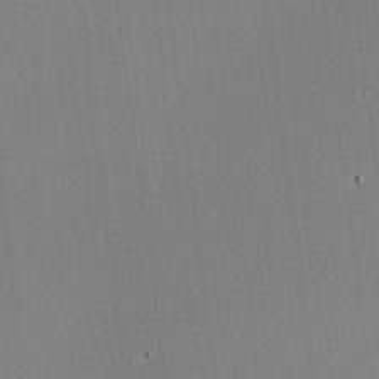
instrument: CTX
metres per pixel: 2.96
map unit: Hve
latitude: 18.3656
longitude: 149.3132
